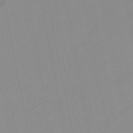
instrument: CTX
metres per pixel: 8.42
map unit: lHb
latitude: -45.8611
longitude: 74.5007
